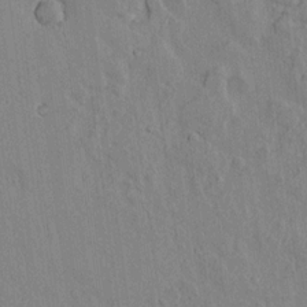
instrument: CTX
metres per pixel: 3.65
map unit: lAvf
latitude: 14.3468
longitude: -125.5182
